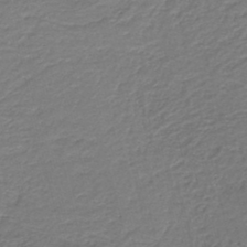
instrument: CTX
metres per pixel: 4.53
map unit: HNb
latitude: -42.5006
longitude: 50.6518
